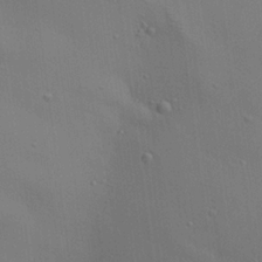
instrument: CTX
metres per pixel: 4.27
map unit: Aa
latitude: 19.6882
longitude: -141.1970
